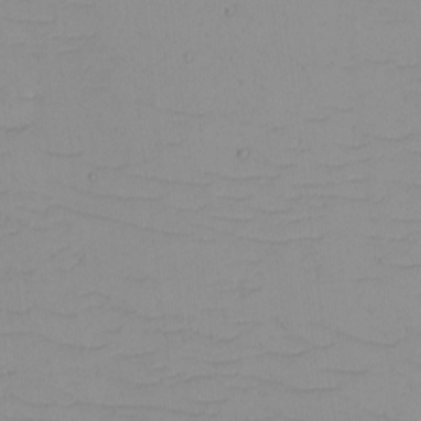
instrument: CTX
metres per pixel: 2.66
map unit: eHh
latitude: -5.1998
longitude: -81.2348
